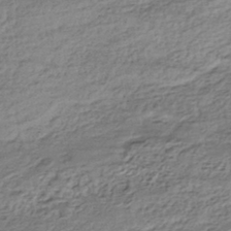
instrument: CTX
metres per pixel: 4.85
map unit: HNhu
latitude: -43.2942
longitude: 105.8044
